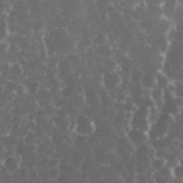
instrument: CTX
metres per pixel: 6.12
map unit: eHh
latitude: 34.0633
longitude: -61.7449
